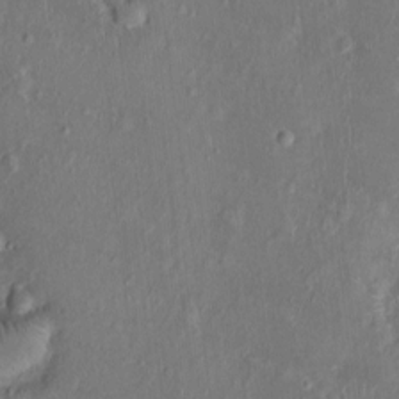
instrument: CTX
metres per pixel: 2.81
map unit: Nhu
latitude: 1.0080
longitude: -14.9136
